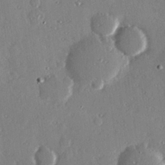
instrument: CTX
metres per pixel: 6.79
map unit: Hve
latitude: 26.3278
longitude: -93.6316
